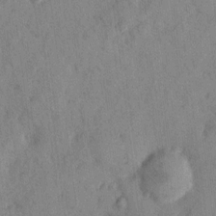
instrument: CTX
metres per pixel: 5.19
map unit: Hto
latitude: 12.1389
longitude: -61.1025
